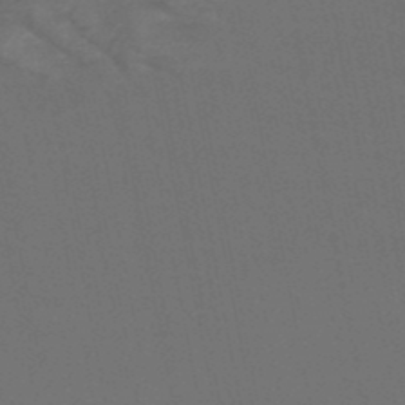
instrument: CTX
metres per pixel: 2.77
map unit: HNb
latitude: -50.4818
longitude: -47.2726
